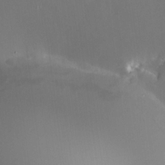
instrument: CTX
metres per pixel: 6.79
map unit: HNhu
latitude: 13.4238
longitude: 12.7841
